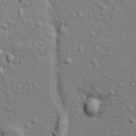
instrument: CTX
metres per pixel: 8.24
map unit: Ave
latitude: 18.2711
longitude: -132.6302
